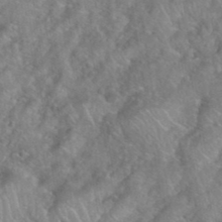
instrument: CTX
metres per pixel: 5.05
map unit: eHh
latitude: 39.6127
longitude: -58.8947
